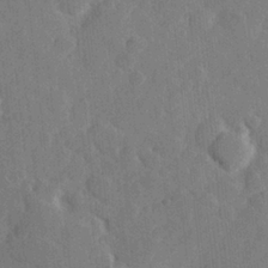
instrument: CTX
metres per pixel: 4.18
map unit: Hve
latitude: 25.4426
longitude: 149.0676
